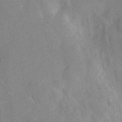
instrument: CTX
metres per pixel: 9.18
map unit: Ht
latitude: -11.3510
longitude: -24.5734
